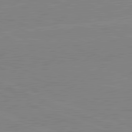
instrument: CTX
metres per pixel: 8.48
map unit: lApd
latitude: 81.8205
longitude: -158.1200
